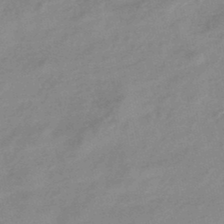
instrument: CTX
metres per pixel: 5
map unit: eHb
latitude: -44.9542
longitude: 85.1431
